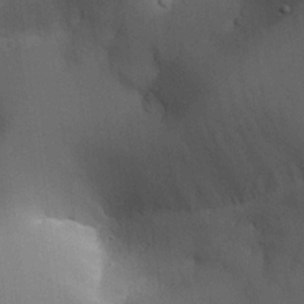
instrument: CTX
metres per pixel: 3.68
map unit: Aa
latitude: 25.5371
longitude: -127.8395
